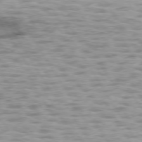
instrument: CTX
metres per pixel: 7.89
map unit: lApd
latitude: 75.2915
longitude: -50.2900
